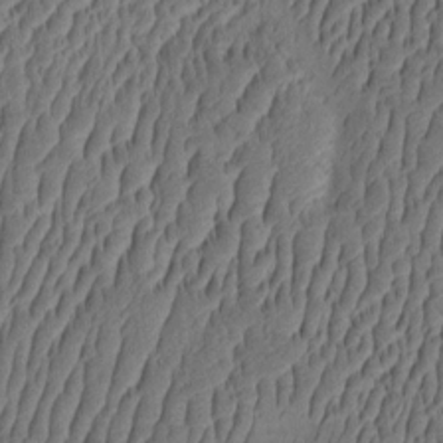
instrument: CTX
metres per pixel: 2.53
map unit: eHh
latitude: -2.8407
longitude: 17.6533
